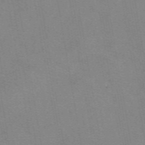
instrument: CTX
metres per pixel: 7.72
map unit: eAb
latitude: 49.6127
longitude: 105.3131
